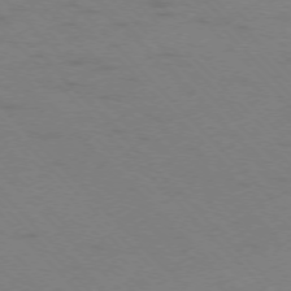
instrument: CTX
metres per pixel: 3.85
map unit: Ap
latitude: -75.7478
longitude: -78.9892
